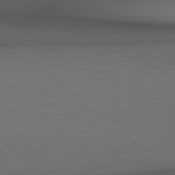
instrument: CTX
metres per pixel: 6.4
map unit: Hpe
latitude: 78.5924
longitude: -161.6127
